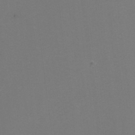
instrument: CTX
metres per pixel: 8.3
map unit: Nhu
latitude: -7.9367
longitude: -90.8002
